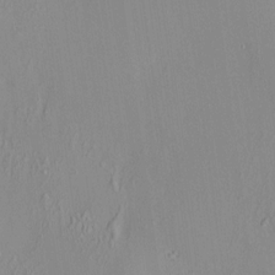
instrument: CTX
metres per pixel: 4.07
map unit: HNhu
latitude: 7.3671
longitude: 13.0109
